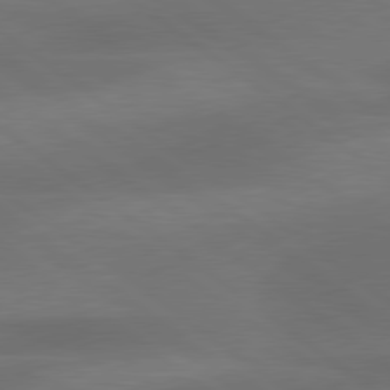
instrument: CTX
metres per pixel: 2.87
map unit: lApd
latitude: 79.5938
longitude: -89.6127
